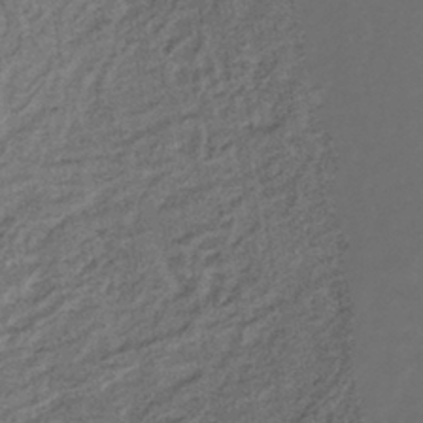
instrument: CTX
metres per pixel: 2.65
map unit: lHb
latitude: -39.4455
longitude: 62.8786
